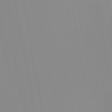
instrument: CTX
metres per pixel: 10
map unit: Nhu
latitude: -6.0283
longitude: -93.6882
